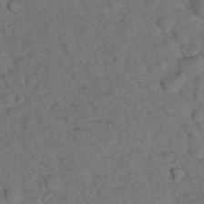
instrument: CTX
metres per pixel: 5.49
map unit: lHvf
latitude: 14.1956
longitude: 178.4062
